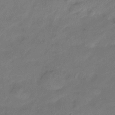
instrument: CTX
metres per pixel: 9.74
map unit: Ht
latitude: -15.4077
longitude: -45.2537
